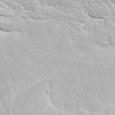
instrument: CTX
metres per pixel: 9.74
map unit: ANa
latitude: 41.2159
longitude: 29.6155
